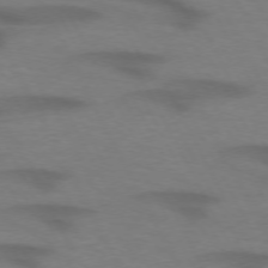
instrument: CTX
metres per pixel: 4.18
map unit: lApd
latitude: 71.6316
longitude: -51.5182
